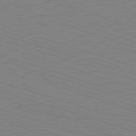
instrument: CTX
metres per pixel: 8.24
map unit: Hpe
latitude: -82.8975
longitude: 6.7274
